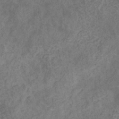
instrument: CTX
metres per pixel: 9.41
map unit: eHb
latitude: -31.3132
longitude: 71.5210
